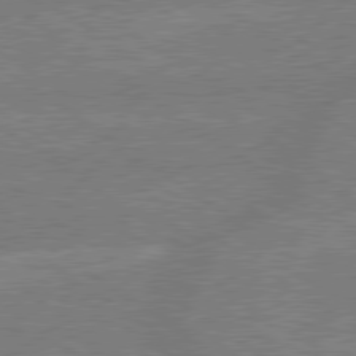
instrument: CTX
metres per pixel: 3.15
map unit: lApd
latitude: 79.3671
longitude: -145.4426
